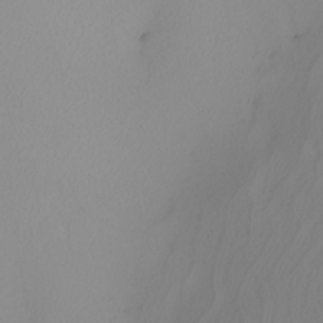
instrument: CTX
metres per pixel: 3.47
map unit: Nhu
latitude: -7.2565
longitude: -94.0255
